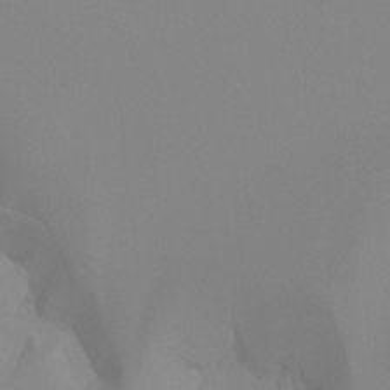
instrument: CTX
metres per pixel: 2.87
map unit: Hto
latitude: -8.2361
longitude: -51.5182
